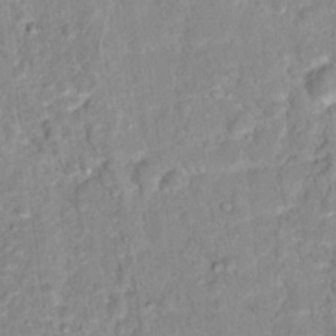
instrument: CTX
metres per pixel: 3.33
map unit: Hto
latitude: 16.6113
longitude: -36.6680
